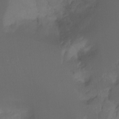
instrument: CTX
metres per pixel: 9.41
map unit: Ht
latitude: -7.5021
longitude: -30.4223
